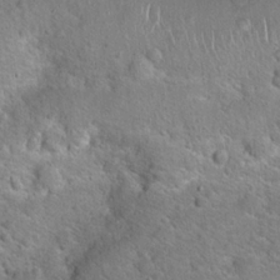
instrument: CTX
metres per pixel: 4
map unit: Hto
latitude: 20.8947
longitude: -50.3278
